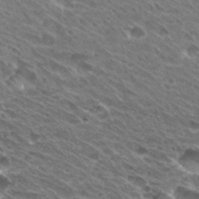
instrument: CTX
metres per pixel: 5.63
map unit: Hto
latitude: 31.1215
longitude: -42.8569
